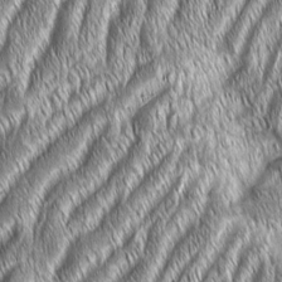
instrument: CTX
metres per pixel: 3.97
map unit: Aa
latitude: 7.3671
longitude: -131.2537
